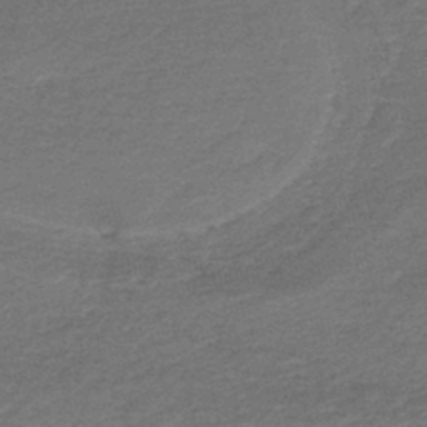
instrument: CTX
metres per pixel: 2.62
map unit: HNb
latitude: -43.7477
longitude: 51.2754
